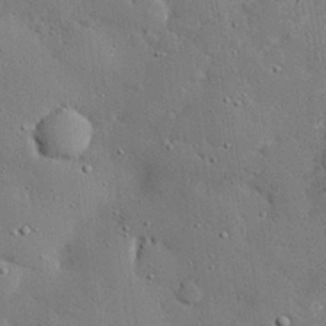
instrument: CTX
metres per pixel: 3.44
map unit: eHh
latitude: 27.8583
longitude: -82.6868
